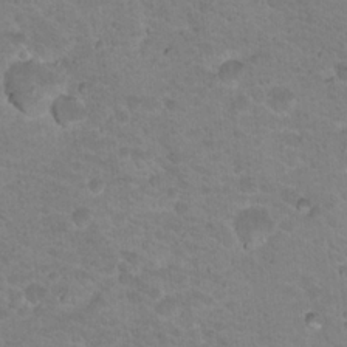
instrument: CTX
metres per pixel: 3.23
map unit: Nhu
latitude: 18.4034
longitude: -31.8584
